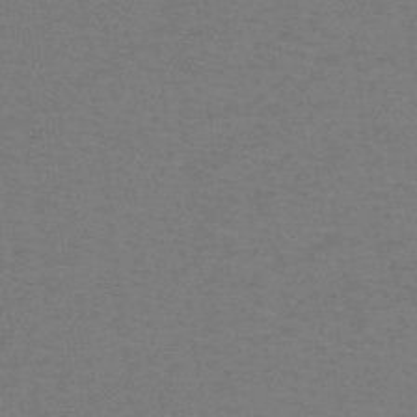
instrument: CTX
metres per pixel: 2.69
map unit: lHb
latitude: -42.3684
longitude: 54.4062
